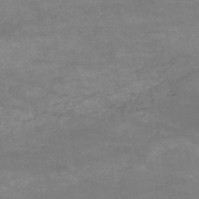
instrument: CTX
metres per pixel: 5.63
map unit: HNb
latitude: -52.4629
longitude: -39.4426
